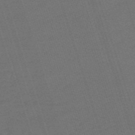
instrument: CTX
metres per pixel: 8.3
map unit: HNb
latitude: -55.8611
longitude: -44.8380
